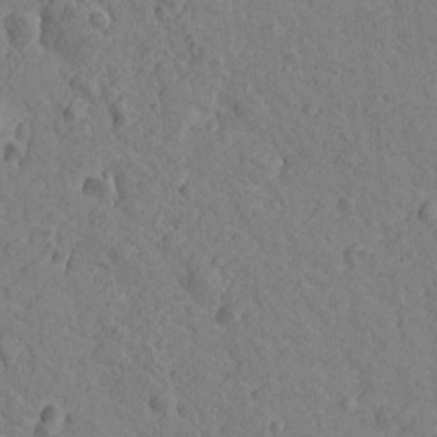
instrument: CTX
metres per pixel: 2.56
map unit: Htu
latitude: -0.7275
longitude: -175.5182
